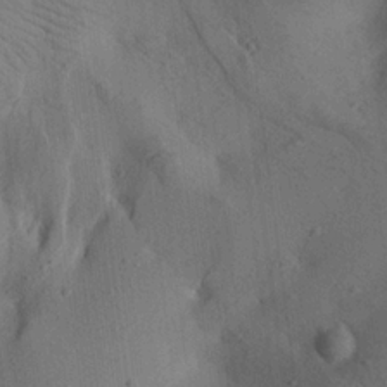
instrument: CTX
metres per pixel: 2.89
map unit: lAa
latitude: 18.9513
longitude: -139.2915
